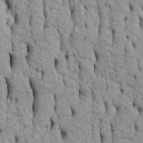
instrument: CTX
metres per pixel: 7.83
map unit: Htu
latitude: -5.2942
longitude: 152.5384
